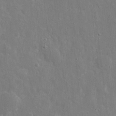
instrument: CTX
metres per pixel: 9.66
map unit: eHh
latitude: 8.8191
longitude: -70.3467
